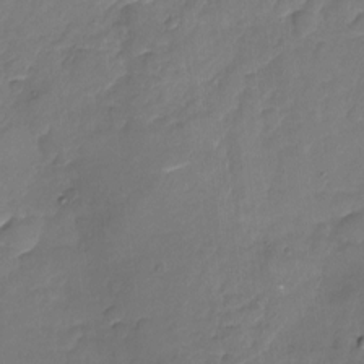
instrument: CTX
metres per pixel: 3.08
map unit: Nhu
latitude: -17.7667
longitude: -57.4426
